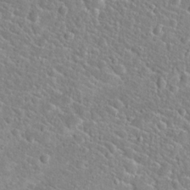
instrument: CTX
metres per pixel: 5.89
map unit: Hto
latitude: 24.5167
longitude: -49.2726
